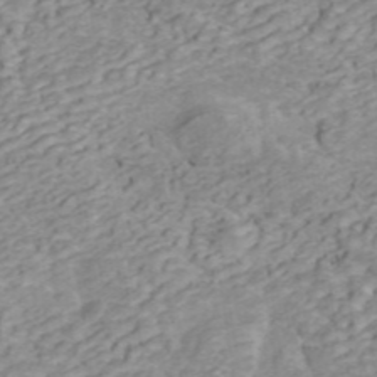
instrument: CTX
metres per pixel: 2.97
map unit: ANa
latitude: 45.9339
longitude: 22.4062
